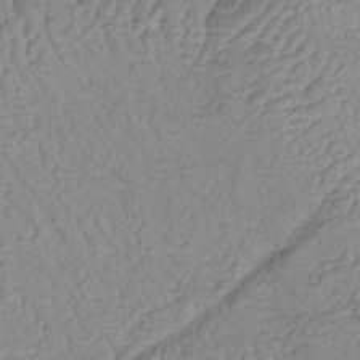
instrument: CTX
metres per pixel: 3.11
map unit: eHb
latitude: -34.1417
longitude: 70.8975
